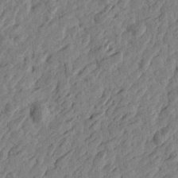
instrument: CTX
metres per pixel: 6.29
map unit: Htu
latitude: -3.1053
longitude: -179.4238
